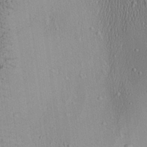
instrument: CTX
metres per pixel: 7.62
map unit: Aa
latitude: 27.6505
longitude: -135.8016
